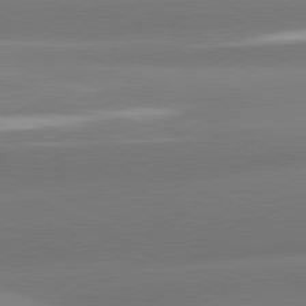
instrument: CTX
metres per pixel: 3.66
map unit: lApd
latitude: 81.1781
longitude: -161.3670
